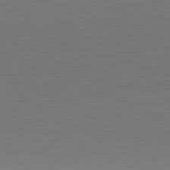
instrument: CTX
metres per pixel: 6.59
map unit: Hpe
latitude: -81.9178
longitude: 6.3495
